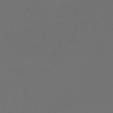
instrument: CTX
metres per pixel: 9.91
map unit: lHb
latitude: -43.2564
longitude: 67.5588
